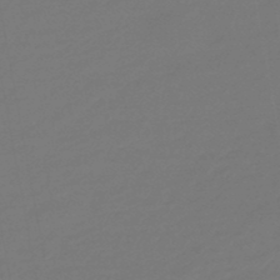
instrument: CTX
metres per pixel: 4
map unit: eHb
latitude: -46.8786
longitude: 88.6329
